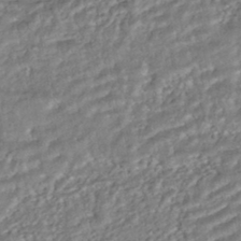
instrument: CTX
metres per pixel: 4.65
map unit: HNhu
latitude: -44.4251
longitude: 104.0850
